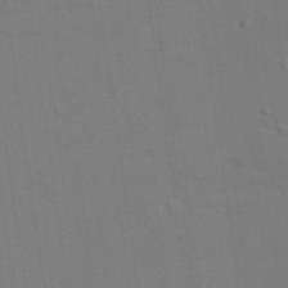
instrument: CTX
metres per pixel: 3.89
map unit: lAvf
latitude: 28.6679
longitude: -108.8002
